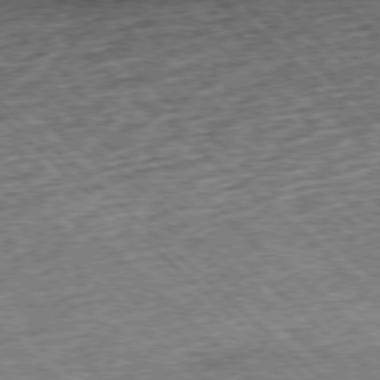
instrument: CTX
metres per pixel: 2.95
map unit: Hpe
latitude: -77.7289
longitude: 14.6330
